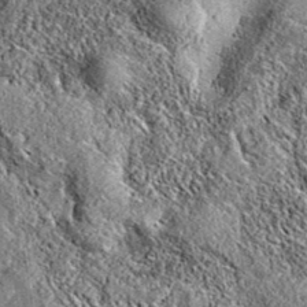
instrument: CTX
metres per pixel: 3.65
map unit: eAb
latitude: 36.1955
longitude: 111.6533
